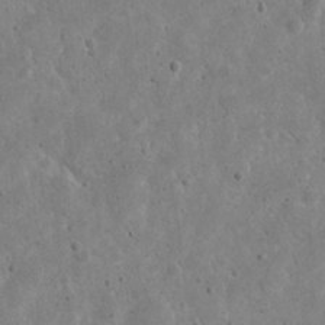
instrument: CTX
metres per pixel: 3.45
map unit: eHh
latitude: 21.8961
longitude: -66.8002
